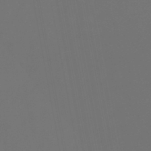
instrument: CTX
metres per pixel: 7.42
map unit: lHb
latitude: -47.7855
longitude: 74.2740
